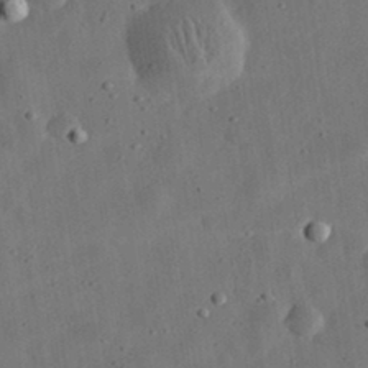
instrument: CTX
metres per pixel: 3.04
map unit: eHh
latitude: 32.8758
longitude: -75.9339
